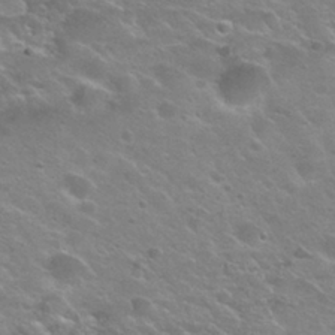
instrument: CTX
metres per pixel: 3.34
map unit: Nhu
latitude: 26.2523
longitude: -50.1955
